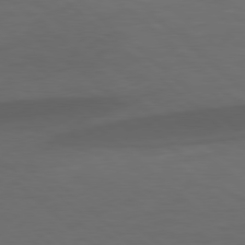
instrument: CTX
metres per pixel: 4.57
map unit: Hpe
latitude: 77.8394
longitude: -126.5546
